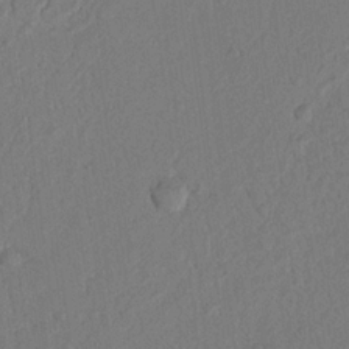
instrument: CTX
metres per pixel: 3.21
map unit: Nhu
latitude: 19.5749
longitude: -76.9136
